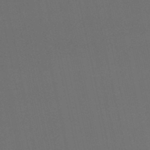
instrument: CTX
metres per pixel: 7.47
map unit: lHb
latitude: -47.9178
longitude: 61.5021
